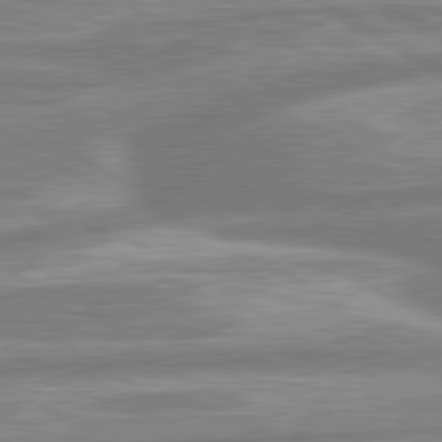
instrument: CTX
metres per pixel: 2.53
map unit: lApd
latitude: 80.4601
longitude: -165.3293
